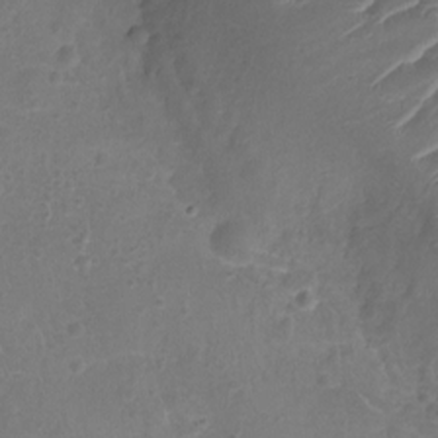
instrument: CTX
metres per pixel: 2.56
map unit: Ht
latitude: -9.4265
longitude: -20.2145
